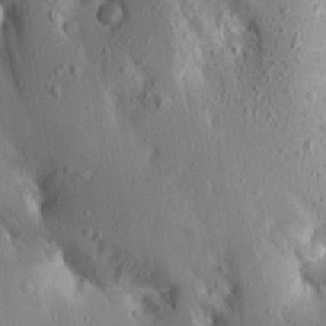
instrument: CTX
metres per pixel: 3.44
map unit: Aa
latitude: 16.3656
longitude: -149.5560
